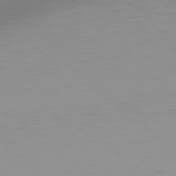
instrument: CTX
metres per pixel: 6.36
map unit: Hpe
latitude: 77.4804
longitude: -175.7639
